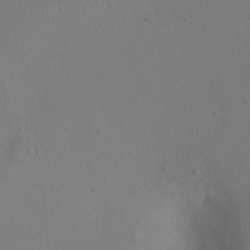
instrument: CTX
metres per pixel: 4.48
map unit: Ht
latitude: -1.9179
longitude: -18.0633
